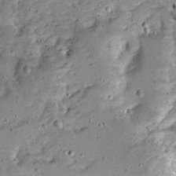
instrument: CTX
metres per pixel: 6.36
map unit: Ave
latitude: 13.3293
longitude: -138.4223
